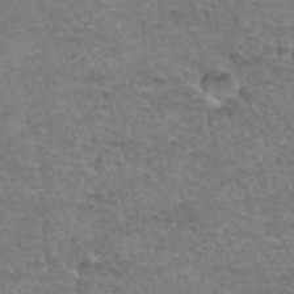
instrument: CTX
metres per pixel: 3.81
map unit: Hto
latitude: 34.1200
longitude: -46.6491
